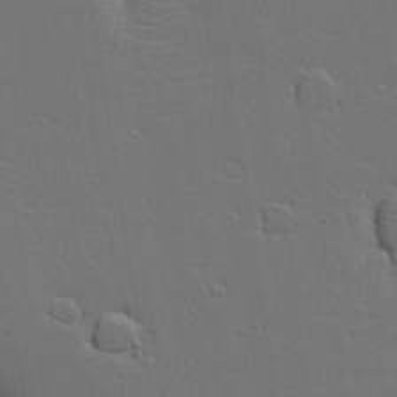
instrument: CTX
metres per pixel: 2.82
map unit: Aa
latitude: 18.8002
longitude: -126.1578
